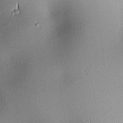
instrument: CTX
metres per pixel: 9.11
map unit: lAa
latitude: 2.2900
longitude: -116.4223
